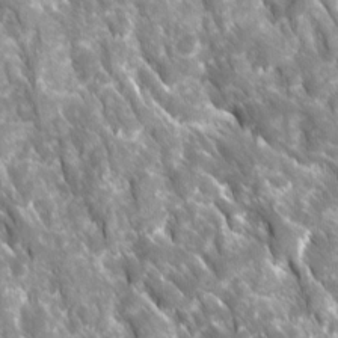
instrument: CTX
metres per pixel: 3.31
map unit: Ave
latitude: 16.5168
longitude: -131.2726
